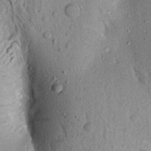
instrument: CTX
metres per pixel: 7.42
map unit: Aa
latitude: 17.8017
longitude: -147.4427
